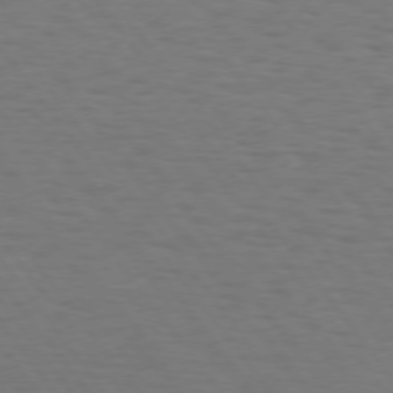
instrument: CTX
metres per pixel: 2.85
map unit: Hpe
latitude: 74.3278
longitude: -131.3860
